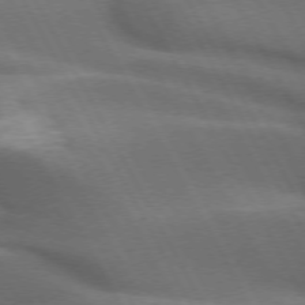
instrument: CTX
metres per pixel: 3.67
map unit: lApd
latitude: 72.8758
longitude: -50.7624
